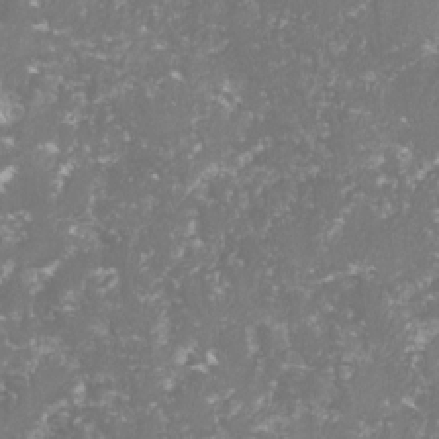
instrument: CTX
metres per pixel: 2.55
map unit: lHvf
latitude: -15.7289
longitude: -98.6112
